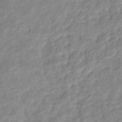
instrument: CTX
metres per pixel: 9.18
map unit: eHb
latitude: -40.0472
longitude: 81.2565
